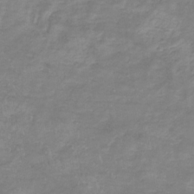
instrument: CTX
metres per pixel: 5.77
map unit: lHb
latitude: -34.2550
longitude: 72.2739
